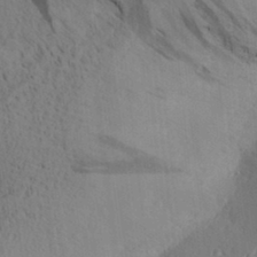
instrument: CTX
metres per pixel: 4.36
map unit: Aa
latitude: 31.3104
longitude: -140.5167
